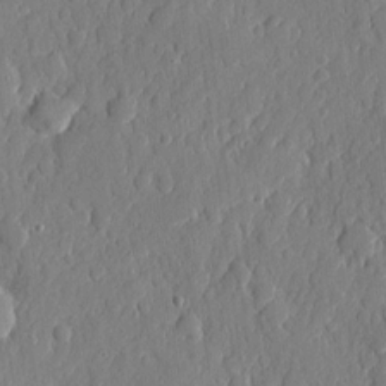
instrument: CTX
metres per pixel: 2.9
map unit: eHh
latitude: 6.8947
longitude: -73.5372
